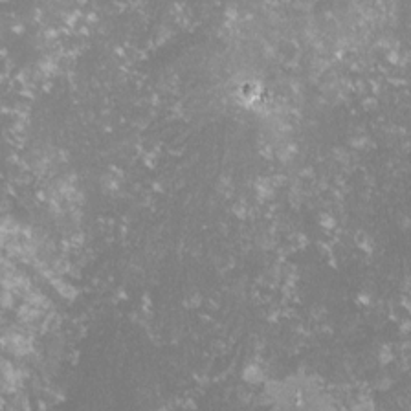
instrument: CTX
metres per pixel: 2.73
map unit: lHvf
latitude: -15.6344
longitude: -99.9339
